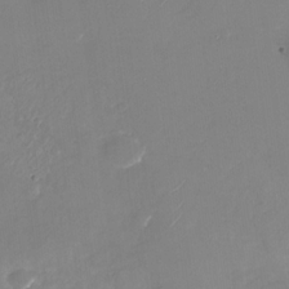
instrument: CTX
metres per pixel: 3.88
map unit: Nhu
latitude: -28.3495
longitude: -68.9136
